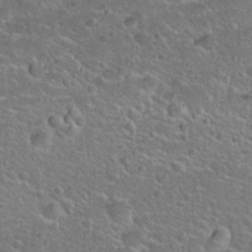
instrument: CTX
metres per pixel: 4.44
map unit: Hto
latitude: 24.8191
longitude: -49.9528
